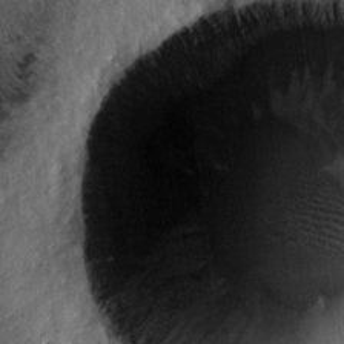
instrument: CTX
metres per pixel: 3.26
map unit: Htu
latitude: -5.5777
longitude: 155.2376
